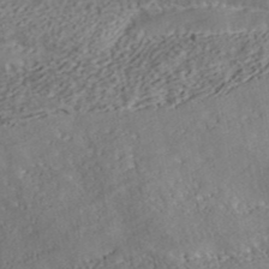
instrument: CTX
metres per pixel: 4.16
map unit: ANa
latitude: 41.1025
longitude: 54.8975
